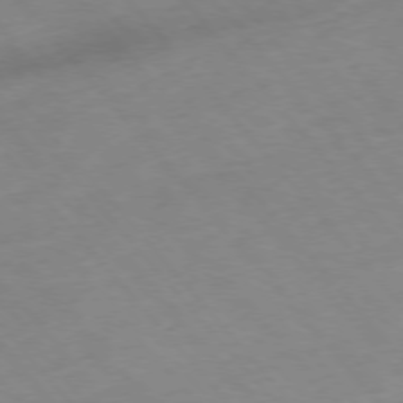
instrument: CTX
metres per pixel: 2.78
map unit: Hpe
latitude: -76.4629
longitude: -18.0822
